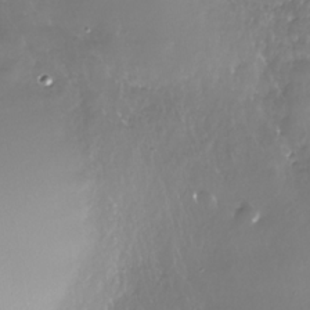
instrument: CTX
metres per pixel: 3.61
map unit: Nhe
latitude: -33.4644
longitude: -88.8947
